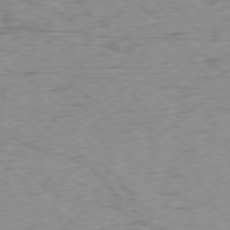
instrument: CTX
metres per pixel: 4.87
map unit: Ap
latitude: -77.5588
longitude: -79.5938
